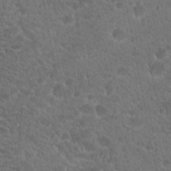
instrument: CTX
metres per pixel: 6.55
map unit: Hto
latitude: 19.1592
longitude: -34.4223
